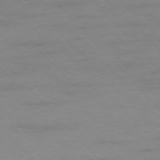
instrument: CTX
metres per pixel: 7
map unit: Ap
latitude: -76.9542
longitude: -83.3292
